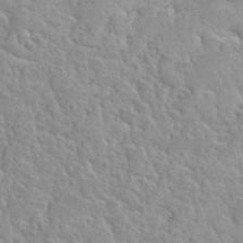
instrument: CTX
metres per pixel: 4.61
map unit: Hto
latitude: 35.3859
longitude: -51.5560
